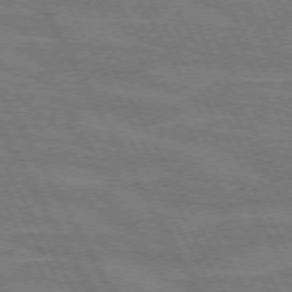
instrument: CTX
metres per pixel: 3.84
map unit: lApd
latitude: 71.8016
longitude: -55.2537
